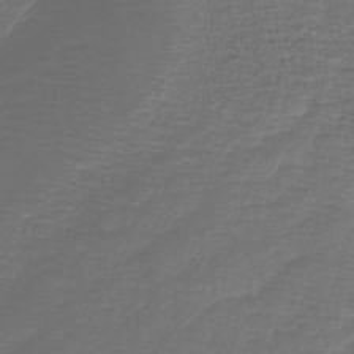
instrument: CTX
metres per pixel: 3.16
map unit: lHb
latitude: -40.8408
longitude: 59.3698
